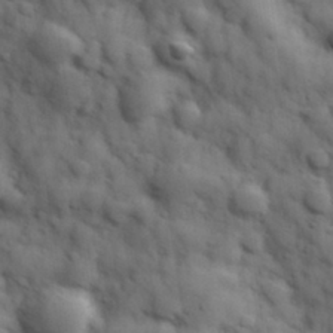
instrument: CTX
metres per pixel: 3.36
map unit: Hve
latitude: 31.6127
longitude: 150.8030
